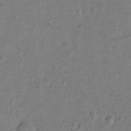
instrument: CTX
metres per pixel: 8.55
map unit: Hto
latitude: -6.5573
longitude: -35.5560
